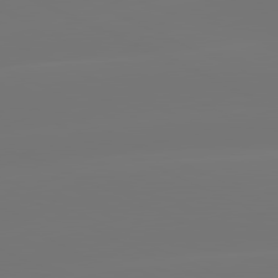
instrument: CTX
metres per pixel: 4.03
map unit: lApd
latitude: 81.5182
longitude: -148.2900
